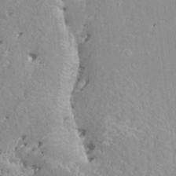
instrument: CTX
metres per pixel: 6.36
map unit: HNhu
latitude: 3.9150
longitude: 6.3495
